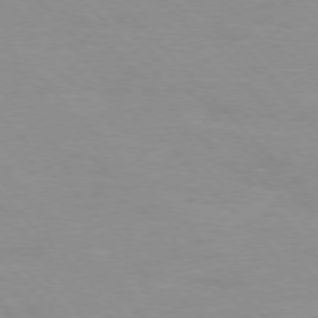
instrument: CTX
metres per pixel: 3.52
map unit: Ap
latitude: -76.9542
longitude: -87.6505
